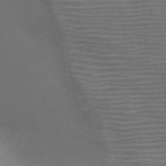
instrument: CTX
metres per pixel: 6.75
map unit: HNb
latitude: -47.0108
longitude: -46.1011
